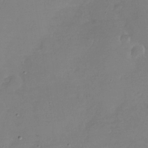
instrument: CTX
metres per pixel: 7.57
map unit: Nhu
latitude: -29.4643
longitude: -59.8205
